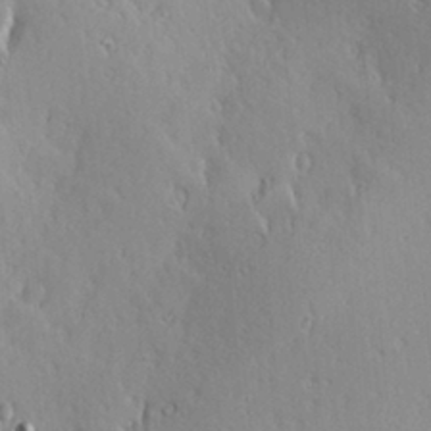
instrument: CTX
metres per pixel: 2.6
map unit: Hve
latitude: 23.2915
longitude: -97.3293
